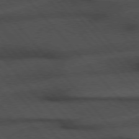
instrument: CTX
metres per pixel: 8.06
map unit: Hpe
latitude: 76.4979
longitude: -157.5560
